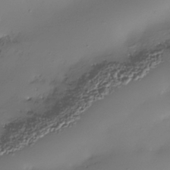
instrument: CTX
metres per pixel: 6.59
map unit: Nhe
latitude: -36.3873
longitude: -117.2915
